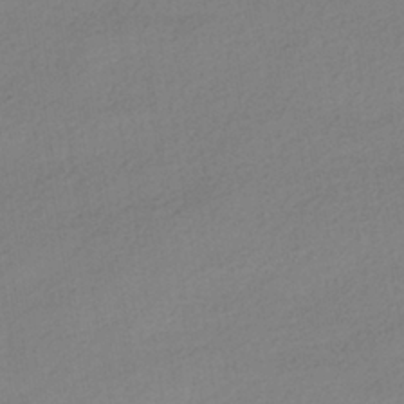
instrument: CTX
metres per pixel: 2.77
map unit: HNhu
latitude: -40.0472
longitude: 95.0297
